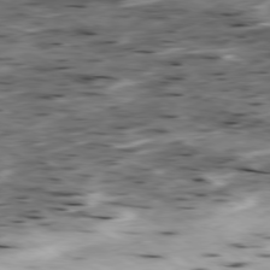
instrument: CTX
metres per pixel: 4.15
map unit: Hpe
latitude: -79.4076
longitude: -20.3656
